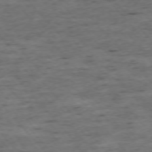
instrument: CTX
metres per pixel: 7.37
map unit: Ap
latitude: -75.8612
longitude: -89.7828
